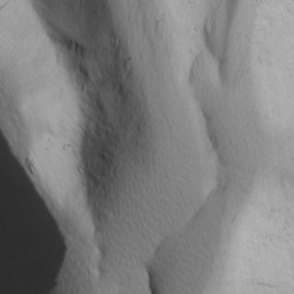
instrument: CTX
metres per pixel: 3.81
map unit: Ave
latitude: 8.8191
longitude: -105.7639
